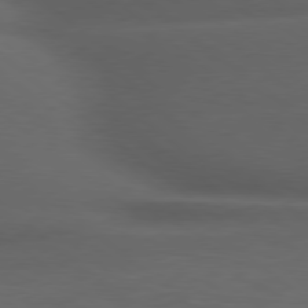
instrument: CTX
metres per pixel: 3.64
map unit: Hpe
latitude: 79.0081
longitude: -128.4790
